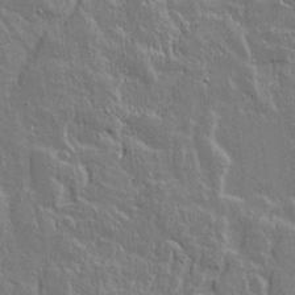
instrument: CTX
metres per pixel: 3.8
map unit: lAvf
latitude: 14.4223
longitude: -127.8206
